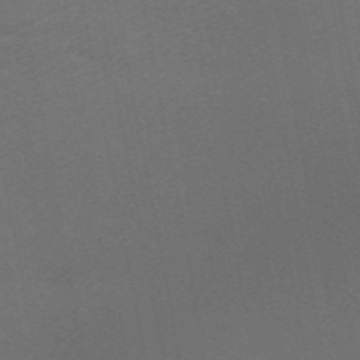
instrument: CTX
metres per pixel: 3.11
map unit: ANa
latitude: 48.8191
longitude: -73.4805
